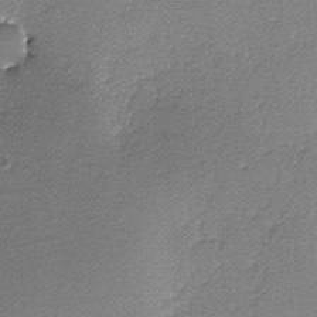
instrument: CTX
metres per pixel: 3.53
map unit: lHvf
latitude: -11.8611
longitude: -102.4601
